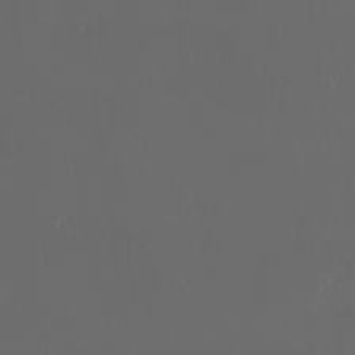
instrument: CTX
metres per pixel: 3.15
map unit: eHh
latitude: -3.1242
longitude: 20.2550
